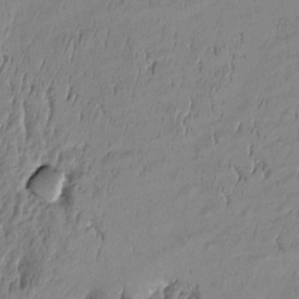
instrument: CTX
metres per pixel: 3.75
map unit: Htu
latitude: -5.7099
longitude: 176.4818
